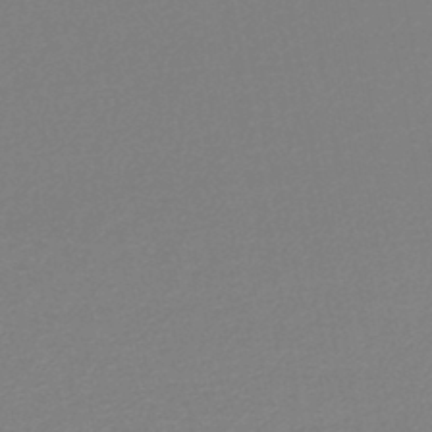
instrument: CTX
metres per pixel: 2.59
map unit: lHb
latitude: -45.1242
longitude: 63.1053
